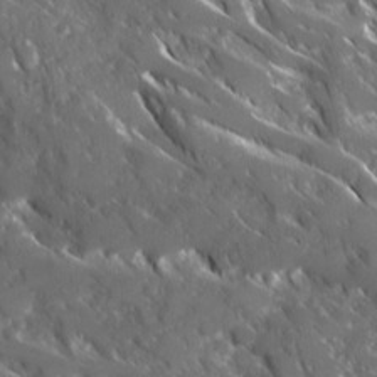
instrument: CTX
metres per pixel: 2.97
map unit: Ave
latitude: 17.1781
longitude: -130.3090
